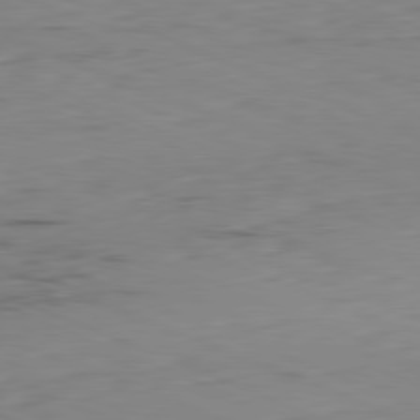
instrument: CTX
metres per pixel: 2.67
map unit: Ap
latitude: -81.9745
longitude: -68.3090
